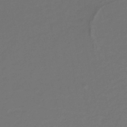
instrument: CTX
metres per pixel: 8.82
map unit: lHb
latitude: -43.0864
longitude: 72.4062
